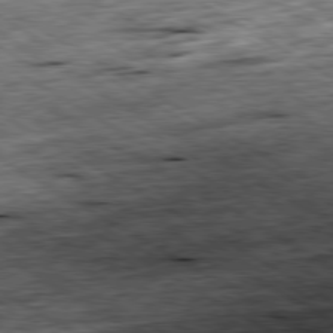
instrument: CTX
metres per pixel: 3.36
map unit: Ap
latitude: -80.2173
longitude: -88.7247
